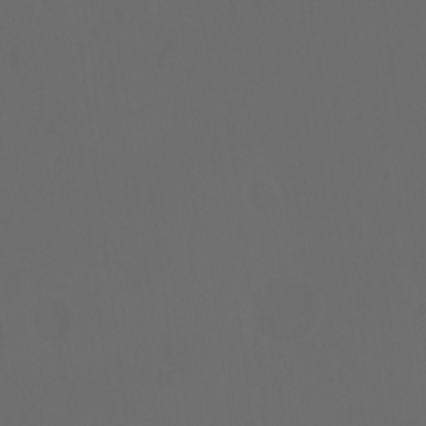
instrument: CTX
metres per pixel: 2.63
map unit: Ht
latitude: -3.7099
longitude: -60.4412
